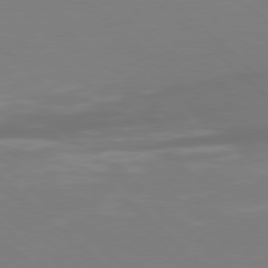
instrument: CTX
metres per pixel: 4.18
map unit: Hpe
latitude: 77.4993
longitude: -165.3860
